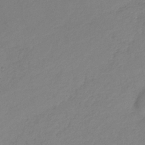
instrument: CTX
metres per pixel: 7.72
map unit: HNb
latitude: -31.8233
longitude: 58.3873
